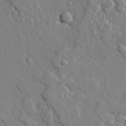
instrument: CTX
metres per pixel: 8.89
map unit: lAvf
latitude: 24.9135
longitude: -110.7813
